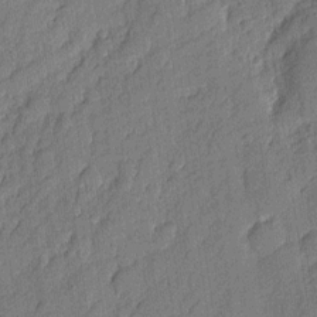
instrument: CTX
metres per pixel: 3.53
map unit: eHh
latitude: 6.1200
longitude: -75.6127
